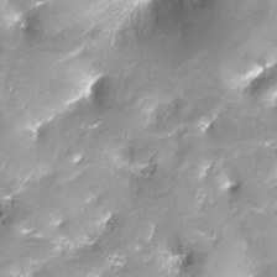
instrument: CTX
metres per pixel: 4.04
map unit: Ht
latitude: -16.4629
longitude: -43.6883
